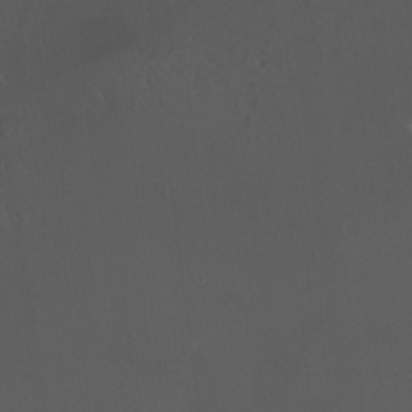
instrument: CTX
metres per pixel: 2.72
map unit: HNhu
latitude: 5.2348
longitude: 8.3495
